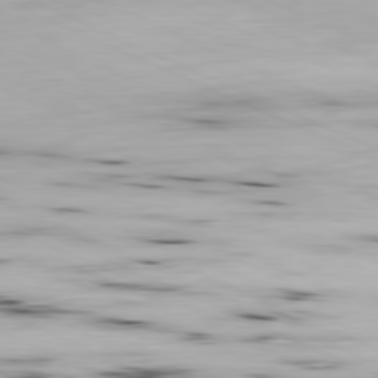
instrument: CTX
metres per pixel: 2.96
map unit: Ap
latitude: -81.4833
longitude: -69.0081
